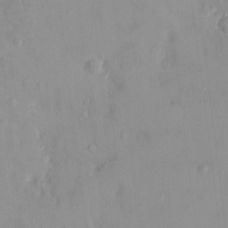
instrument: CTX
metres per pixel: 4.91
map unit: HNhu
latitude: 6.0255
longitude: 2.5195
